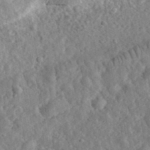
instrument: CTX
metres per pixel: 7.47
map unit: eHh
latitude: 34.6868
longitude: -78.8380
